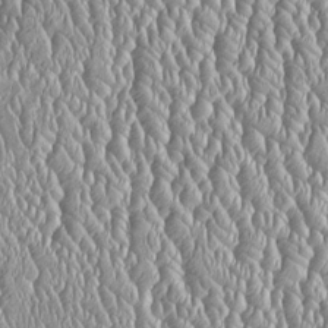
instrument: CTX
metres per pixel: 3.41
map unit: Htu
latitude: -5.4643
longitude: 157.2754
